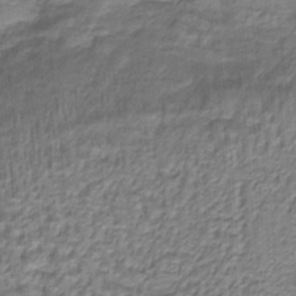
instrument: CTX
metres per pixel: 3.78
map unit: HNb
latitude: -35.4643
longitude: 57.8044
